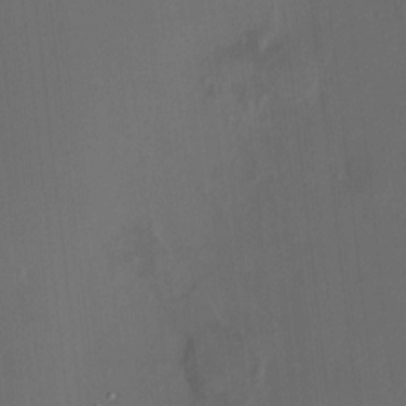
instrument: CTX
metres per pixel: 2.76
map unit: HNhu
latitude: 8.3845
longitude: 9.8233
